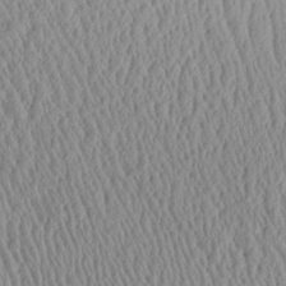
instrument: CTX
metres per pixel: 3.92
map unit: Aa
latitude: 25.4237
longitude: -135.4804
